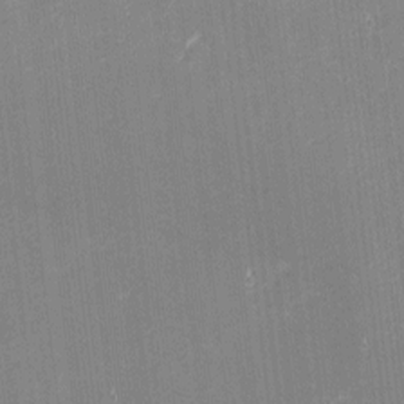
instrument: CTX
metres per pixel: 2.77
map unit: eHh
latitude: -2.0849
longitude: -80.7057
